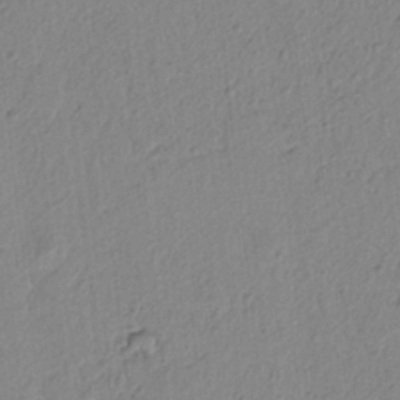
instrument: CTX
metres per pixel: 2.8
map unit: lAvf
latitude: 6.4223
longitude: 165.5022
